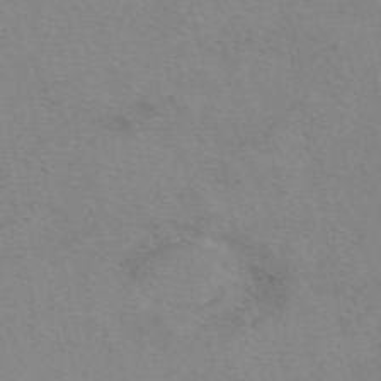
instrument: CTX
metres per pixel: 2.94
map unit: eAb
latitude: 49.5938
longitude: 104.5762
